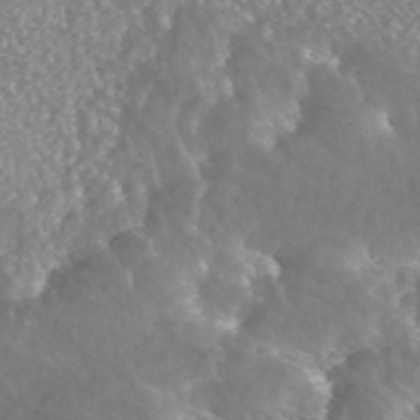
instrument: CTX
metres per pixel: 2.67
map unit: ANa
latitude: 43.4238
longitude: 23.8423
